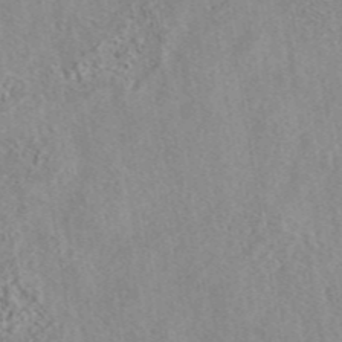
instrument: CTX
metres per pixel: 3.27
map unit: eAb
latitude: 44.1011
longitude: 116.4628
